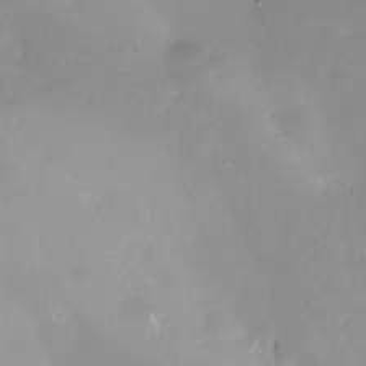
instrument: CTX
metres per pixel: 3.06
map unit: Nhu
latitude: -13.3888
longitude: -62.0633
